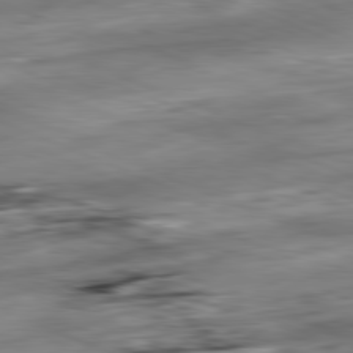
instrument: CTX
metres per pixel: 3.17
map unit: Ap
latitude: -81.8800
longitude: -81.0080
